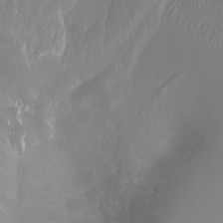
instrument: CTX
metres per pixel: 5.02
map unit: Ht
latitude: -1.5022
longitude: -17.9528
